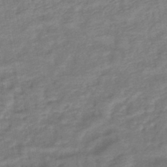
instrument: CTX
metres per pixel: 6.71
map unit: lHb
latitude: -41.3509
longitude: 77.0486
